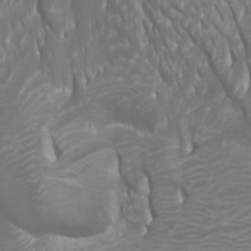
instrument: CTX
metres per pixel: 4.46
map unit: Htu
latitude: -0.8219
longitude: -76.4601
